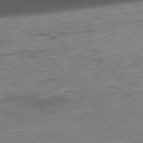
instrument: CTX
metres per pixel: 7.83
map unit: Hpe
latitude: -79.4454
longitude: 10.7085
